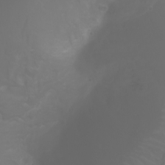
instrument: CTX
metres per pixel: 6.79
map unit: Ht
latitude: -3.0675
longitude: -61.2348
